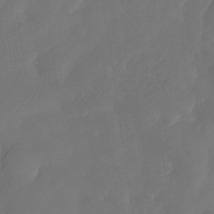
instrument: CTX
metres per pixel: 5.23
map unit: Nhe
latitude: -33.8423
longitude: -144.9891
